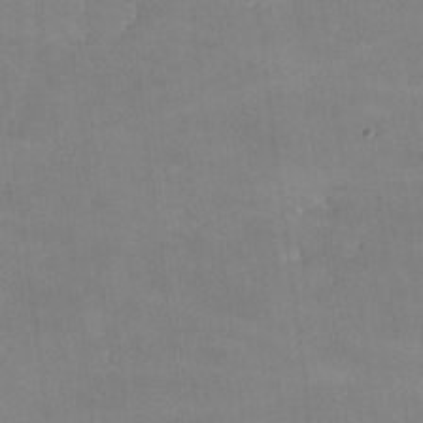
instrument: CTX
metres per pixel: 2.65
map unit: lHvf
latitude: -9.5210
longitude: -101.5560
